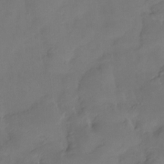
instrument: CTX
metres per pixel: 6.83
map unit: Htu
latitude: -14.1606
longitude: -46.5924
